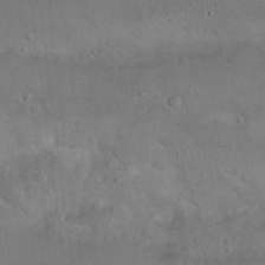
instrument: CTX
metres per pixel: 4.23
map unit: Nhu
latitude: 15.0837
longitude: -28.9325
